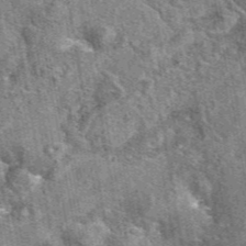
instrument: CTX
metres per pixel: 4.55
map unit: eAb
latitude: 45.4237
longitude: 110.9730
